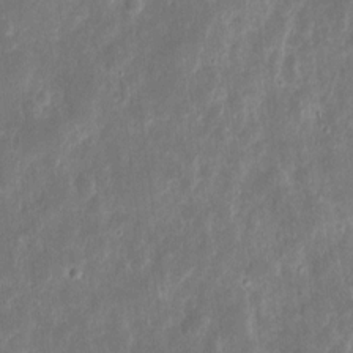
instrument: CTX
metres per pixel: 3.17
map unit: eHh
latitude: 10.1389
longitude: -72.4601
